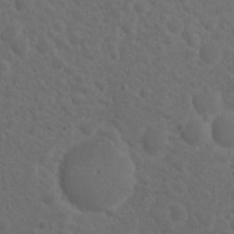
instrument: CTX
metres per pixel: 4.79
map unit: eHh
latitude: 0.8947
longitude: -56.4223
